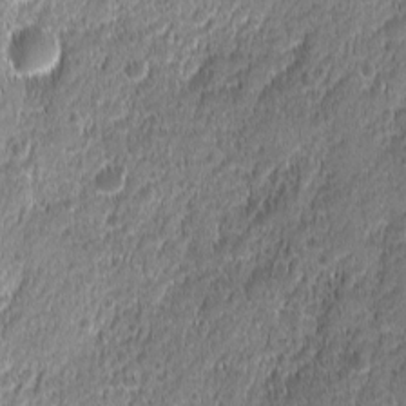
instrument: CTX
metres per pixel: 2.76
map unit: Ave
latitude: -10.5007
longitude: -119.8961
